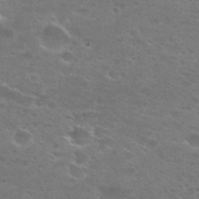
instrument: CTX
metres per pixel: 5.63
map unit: Hto
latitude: 28.2333
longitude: -47.3104
